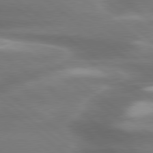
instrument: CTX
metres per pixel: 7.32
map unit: lApd
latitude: 79.6127
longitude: -118.2144
